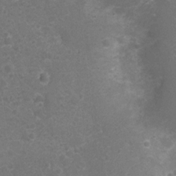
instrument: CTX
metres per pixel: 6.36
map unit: Nhu
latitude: 2.2144
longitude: -15.8206
